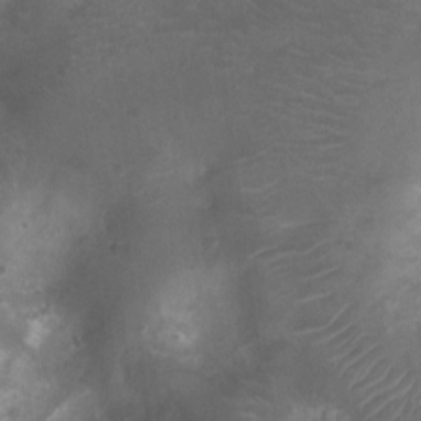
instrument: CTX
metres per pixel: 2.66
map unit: Nhu
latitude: -10.7085
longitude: -21.0837
